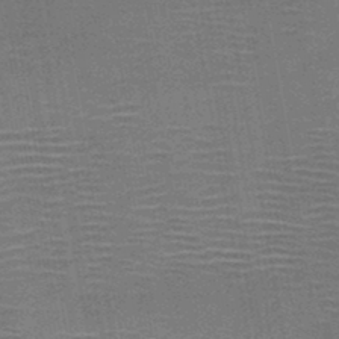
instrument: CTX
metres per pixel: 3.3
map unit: HNb
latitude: -46.4251
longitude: -40.1577
